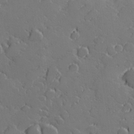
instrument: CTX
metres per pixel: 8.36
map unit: lHvf
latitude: 27.1970
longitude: 142.5006
